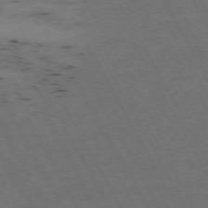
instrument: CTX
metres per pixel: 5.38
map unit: Hpe
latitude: -74.7275
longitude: 8.1039
